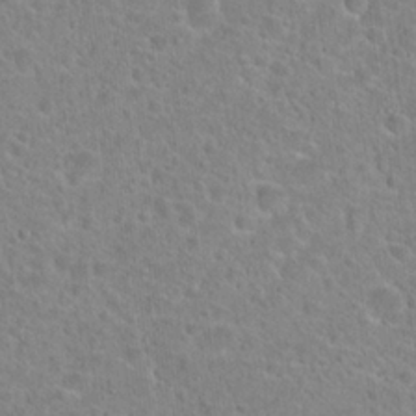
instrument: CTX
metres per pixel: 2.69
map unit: Hto
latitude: 23.1214
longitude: -45.8772
